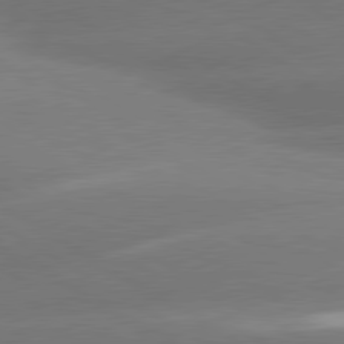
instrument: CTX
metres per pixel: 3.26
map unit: lApd
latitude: 80.3089
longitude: -149.1781
